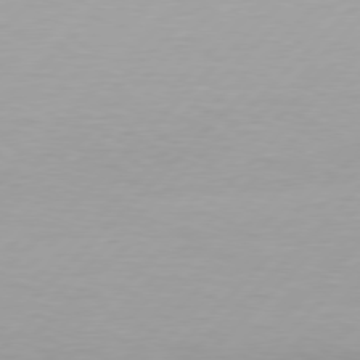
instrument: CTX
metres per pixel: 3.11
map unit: Hpe
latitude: 77.6316
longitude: -133.8583
